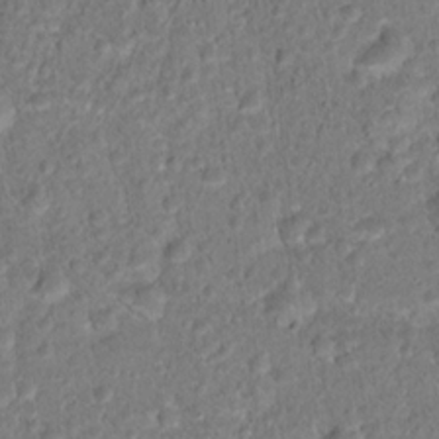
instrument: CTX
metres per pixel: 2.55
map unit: Hto
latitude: 16.9892
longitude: -37.3671
